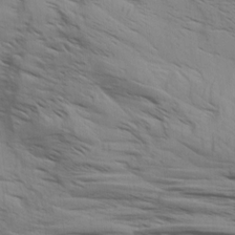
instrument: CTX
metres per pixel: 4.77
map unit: Aa
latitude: 8.9892
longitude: -140.8380
